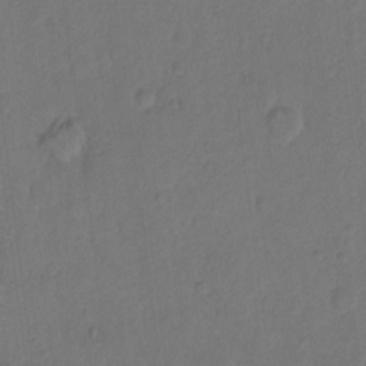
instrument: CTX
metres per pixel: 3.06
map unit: Hto
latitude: 6.4034
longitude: -62.3656
